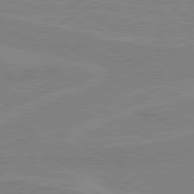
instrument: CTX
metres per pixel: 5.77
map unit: lApd
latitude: 80.4034
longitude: 121.8989
